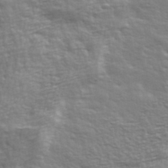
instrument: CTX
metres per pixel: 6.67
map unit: eHh
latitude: 36.0255
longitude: -80.9136
